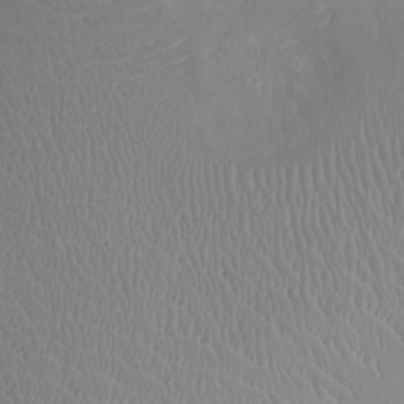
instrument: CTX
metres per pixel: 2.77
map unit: Ht
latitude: -4.4818
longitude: -16.4601
